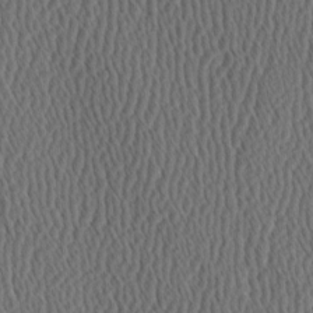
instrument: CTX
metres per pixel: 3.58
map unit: Hve
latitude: 3.5182
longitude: -124.7057
